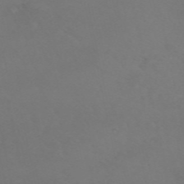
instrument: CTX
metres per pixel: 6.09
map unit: ANa
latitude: 50.8947
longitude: -70.8758
